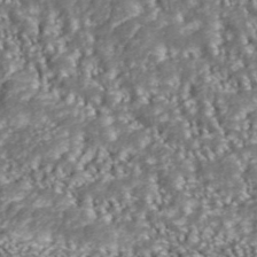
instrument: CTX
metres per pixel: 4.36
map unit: ANa
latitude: 43.9150
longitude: 37.0864
